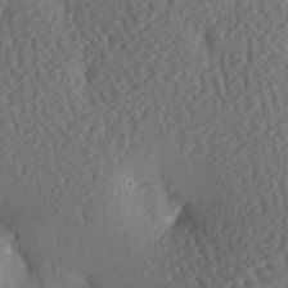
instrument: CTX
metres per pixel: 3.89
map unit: lAa
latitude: -7.3320
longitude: -126.4412
